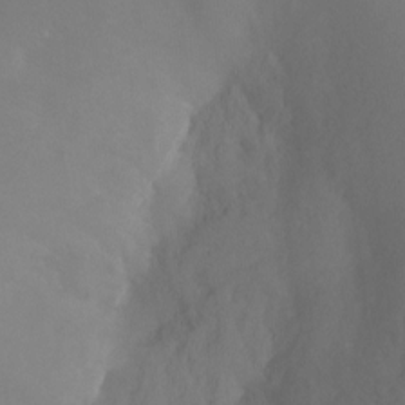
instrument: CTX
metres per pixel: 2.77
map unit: Ht
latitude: -1.2565
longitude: -35.0080
